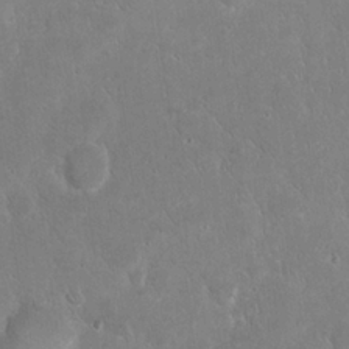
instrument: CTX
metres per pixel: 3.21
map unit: eHh
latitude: 22.5168
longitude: -58.3845
